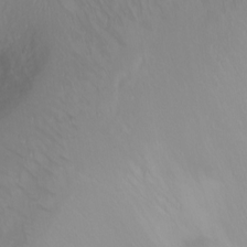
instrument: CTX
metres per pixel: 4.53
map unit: Ht
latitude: 1.3292
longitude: -36.5357
